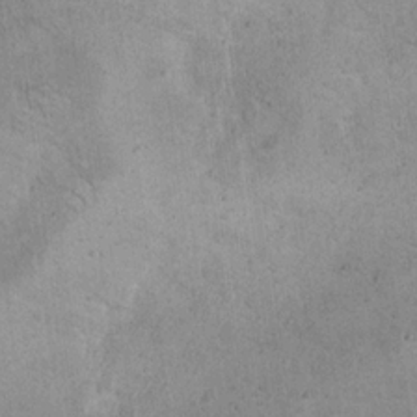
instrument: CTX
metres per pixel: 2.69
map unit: eHh
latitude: 21.2915
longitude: -60.9324
